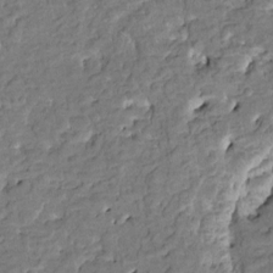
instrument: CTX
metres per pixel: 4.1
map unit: HNhu
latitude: 3.5938
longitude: -7.5938
